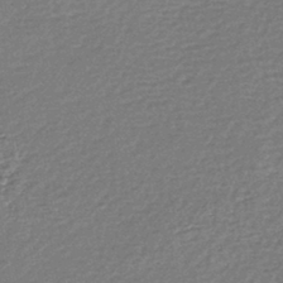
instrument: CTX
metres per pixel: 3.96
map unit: lHb
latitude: -43.3698
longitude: 78.3873
